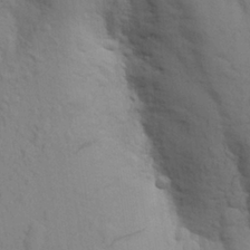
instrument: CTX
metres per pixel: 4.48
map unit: Aa
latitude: 24.7246
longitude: -148.7246
